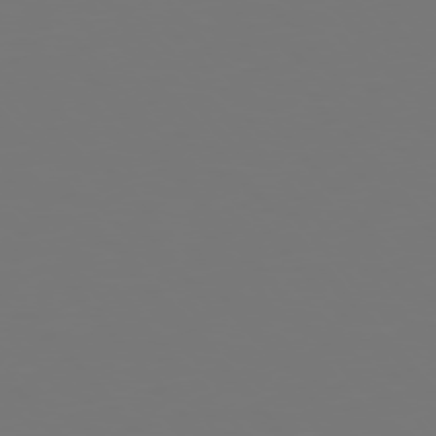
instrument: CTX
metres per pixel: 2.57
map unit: Hpe
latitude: 75.7261
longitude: -124.4034
